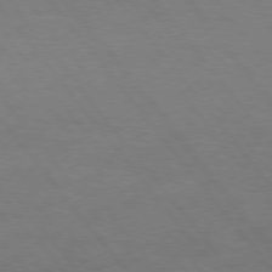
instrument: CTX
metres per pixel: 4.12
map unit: Hpe
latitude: 75.1214
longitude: -141.4993
